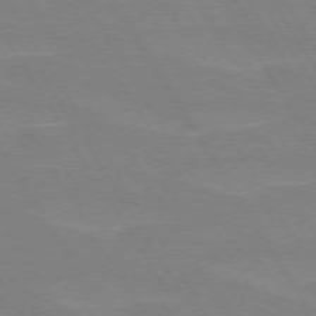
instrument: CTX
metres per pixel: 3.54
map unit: lApd
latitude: 72.9136
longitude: -56.3467
